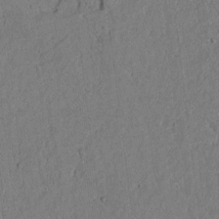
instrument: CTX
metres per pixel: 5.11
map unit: lAvf
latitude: 5.0836
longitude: 169.7477
